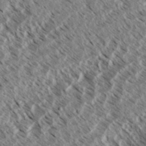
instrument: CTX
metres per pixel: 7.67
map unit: eHh
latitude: 34.7813
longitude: -139.3671
